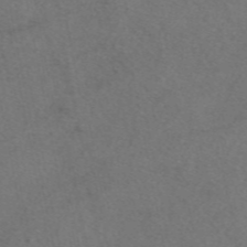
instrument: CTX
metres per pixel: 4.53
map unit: eAb
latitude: 47.9528
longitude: 109.6344
